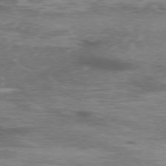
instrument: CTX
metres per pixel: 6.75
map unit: Ap
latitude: -76.3306
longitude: -69.6883
